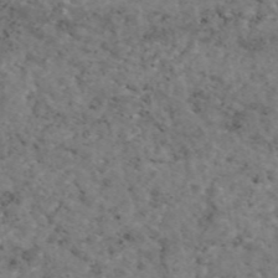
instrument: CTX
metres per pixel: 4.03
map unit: eAb
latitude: 46.2334
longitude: 117.2753
